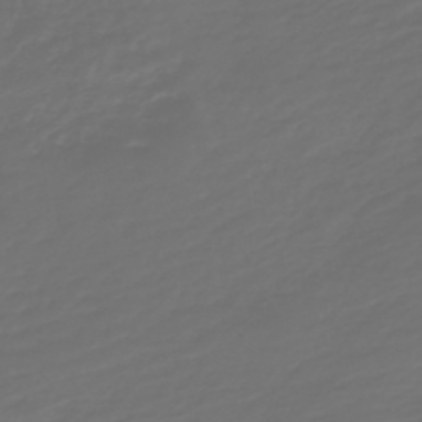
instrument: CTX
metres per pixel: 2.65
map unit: HNb
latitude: -47.6910
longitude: 55.0109
